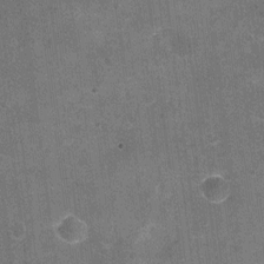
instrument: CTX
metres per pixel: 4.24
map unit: Nhu
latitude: -16.6330
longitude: -56.0822
